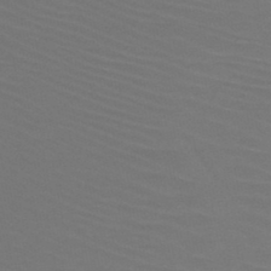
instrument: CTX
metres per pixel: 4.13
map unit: HNb
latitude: -47.1998
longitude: -43.6127
